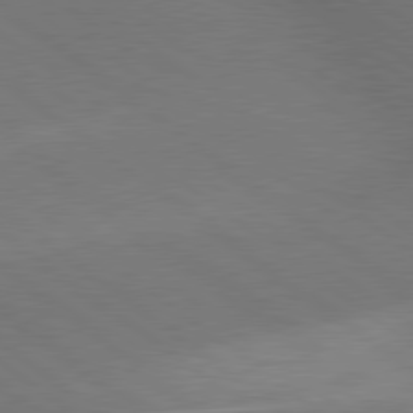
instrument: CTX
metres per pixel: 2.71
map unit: lApd
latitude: 79.3293
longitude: -176.6679
